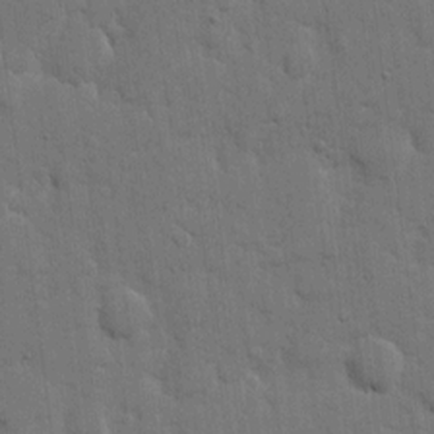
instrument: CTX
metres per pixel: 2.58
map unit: eHh
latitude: 11.8772
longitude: -67.2348
